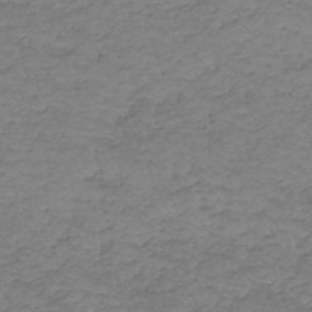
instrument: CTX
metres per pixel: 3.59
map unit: HNhu
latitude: -46.7652
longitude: 30.1417
